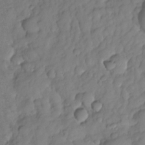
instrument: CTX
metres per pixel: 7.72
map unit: HNhu
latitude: -24.7274
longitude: 49.2187
